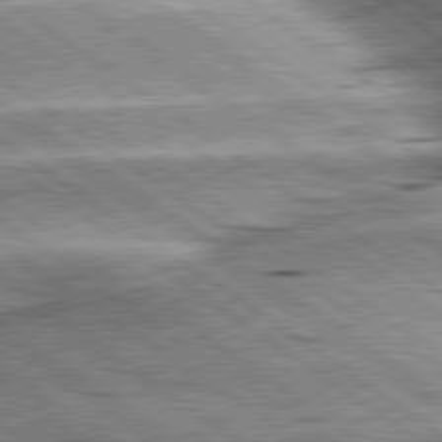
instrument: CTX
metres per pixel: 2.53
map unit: lApd
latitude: 80.1578
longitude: -140.5356
